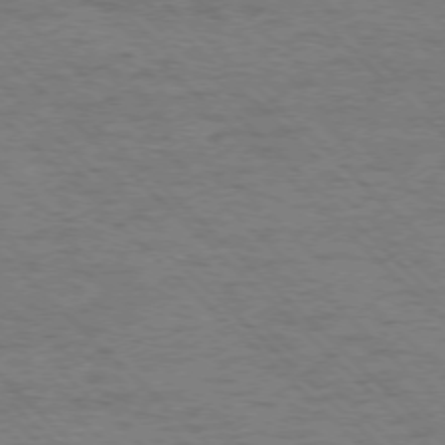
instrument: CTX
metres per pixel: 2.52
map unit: Ap
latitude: -75.9178
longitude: -79.8584
